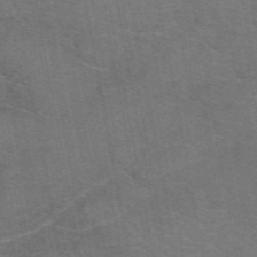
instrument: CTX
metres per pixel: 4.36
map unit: eAb
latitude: 50.6490
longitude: 105.2754
